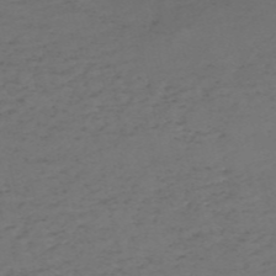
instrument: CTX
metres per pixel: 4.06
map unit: HNb
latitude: -55.3510
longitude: -44.0255
